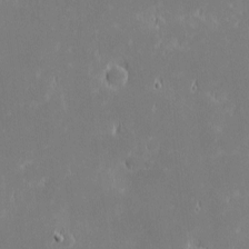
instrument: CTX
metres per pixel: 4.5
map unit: eHh
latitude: -1.6155
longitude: -84.3656
